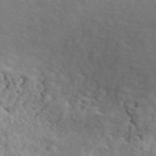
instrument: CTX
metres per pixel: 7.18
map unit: ANa
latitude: 49.1592
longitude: -81.8961
